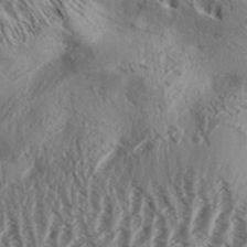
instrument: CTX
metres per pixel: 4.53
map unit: Aa
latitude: 33.2726
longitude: -137.6883
